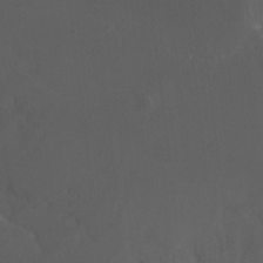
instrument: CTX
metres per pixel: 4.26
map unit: Nhu
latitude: -15.3699
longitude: -57.8394
